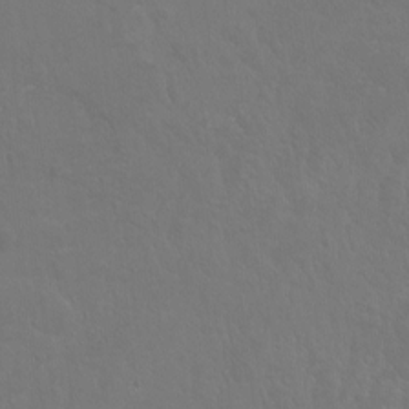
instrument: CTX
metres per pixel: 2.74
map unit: Hto
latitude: -7.7288
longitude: -46.4601
